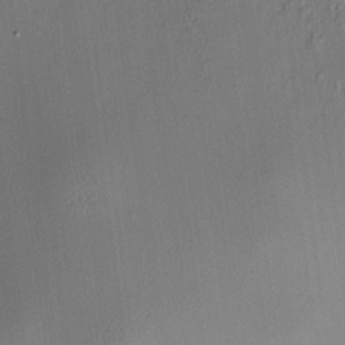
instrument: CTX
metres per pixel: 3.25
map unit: HNhu
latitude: 7.5560
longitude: 12.5763
